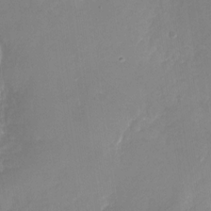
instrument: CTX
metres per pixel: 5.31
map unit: Nhu
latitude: -28.2551
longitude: -67.2725
